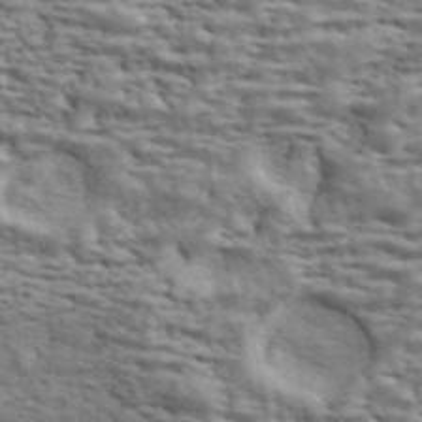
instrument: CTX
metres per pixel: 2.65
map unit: ANa
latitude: 43.2159
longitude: 46.6896
